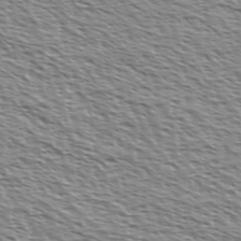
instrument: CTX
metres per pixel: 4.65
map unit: Ave
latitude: 37.3482
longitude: -112.5357
